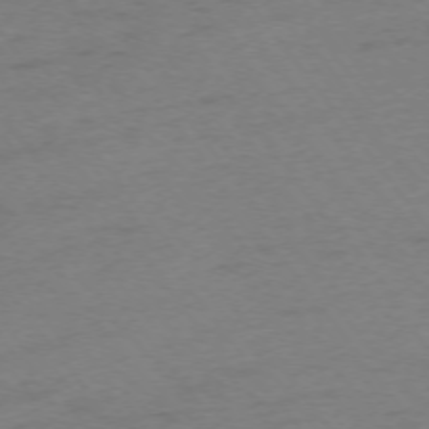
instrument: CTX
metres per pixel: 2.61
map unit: Ap
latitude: -74.7464
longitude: -72.7813
